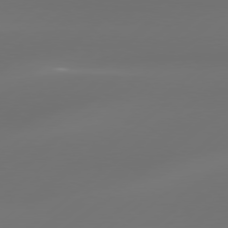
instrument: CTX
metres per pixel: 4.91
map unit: Hpe
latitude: 76.8758
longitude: -130.4979
